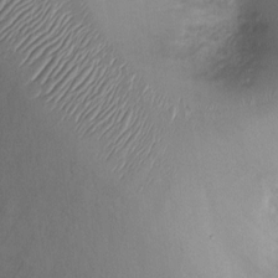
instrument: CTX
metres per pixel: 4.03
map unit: Ht
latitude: -3.1620
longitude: -14.5168
